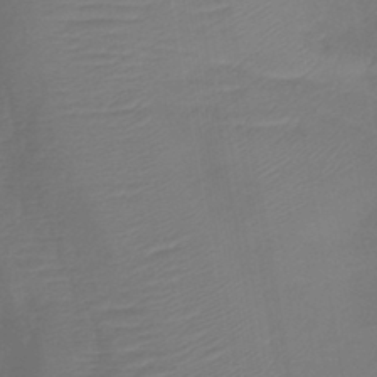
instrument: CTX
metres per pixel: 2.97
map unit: lHb
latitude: -41.1998
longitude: 77.6911
